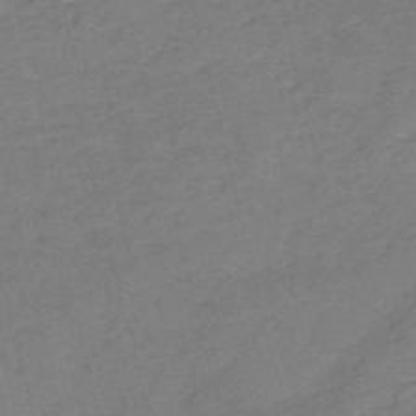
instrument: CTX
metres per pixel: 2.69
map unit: HNb
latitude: -54.2173
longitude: -46.6302
